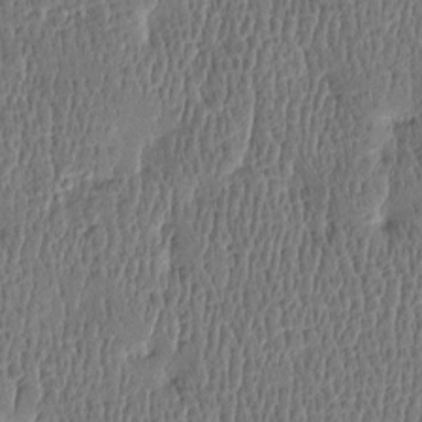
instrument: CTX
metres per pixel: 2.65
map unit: Htu
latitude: -4.6140
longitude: 176.1039
